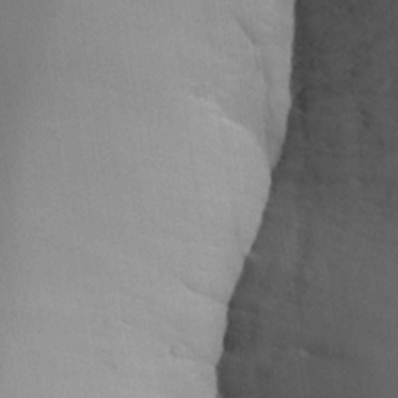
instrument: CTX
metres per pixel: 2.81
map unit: Aa
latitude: 25.5938
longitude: -131.1593
